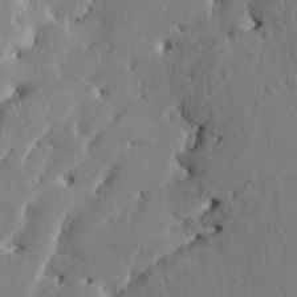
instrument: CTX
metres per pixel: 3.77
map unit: HNhu
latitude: 3.9339
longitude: -4.4223
